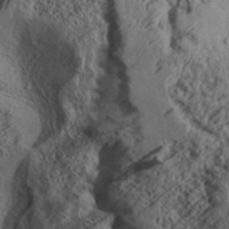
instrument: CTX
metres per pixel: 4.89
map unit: Aa
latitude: 32.1389
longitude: -134.7057
